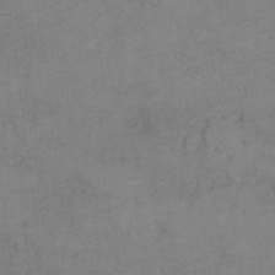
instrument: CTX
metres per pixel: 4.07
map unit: Hto
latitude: 6.8947
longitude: -35.3292
